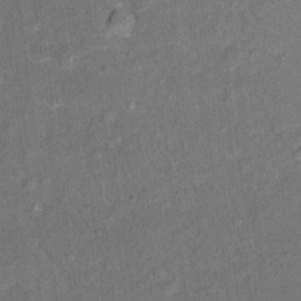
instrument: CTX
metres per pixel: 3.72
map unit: Ht
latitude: 14.6869
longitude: -40.3845
